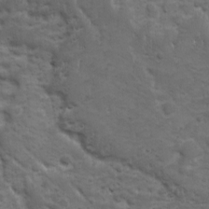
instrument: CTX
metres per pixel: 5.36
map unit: Ave
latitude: 10.5735
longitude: -104.0822
